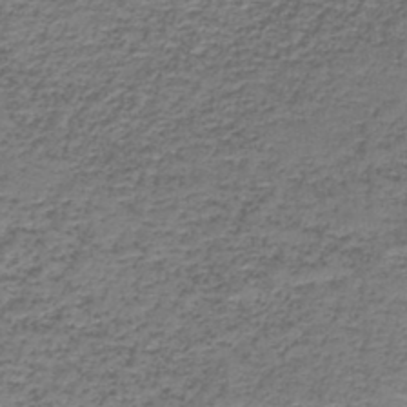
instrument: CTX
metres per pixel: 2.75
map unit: lHb
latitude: -43.2187
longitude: 58.3873
